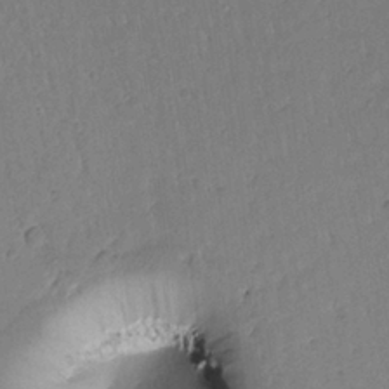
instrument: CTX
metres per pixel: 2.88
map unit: Htu
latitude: 0.2900
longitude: 172.9542
